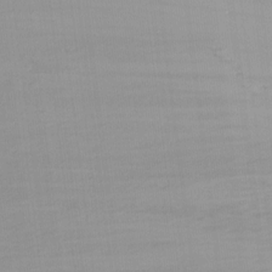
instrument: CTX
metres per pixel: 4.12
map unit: Nhu
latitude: -8.8975
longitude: -45.7072
